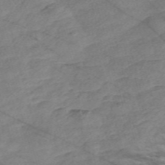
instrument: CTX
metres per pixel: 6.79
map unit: Nve
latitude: -57.6911
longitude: 54.2929
